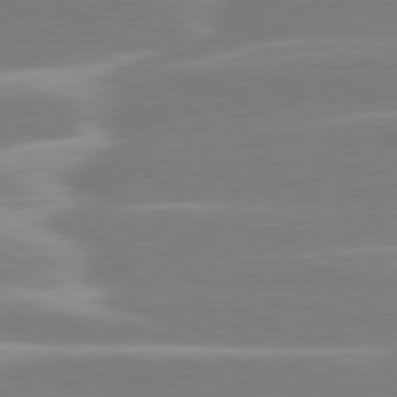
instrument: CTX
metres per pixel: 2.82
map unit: lApd
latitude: 80.6679
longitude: -128.6679
